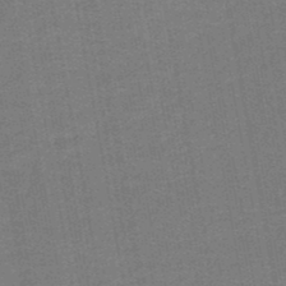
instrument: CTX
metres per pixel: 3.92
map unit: HNb
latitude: -48.5196
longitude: -42.6302
